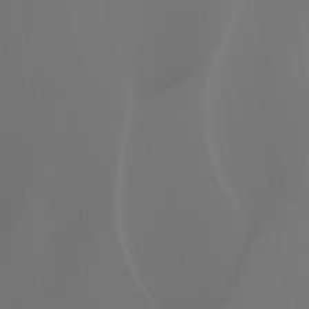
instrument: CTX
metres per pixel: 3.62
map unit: Ht
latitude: -15.8801
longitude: -43.2726
